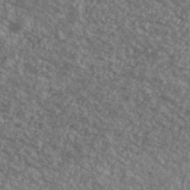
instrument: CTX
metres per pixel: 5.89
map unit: Ave
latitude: 39.9906
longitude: -111.0648
